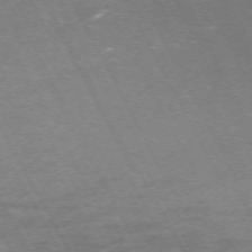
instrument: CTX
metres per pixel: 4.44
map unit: Hpe
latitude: -71.6722
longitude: 8.8030
